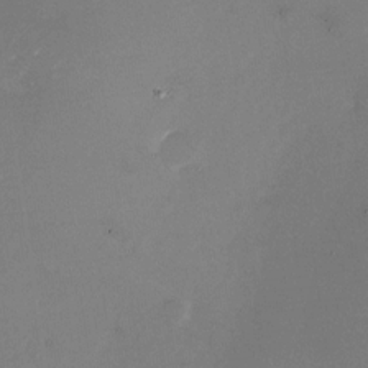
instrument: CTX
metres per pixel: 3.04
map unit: Nhu
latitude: -27.6343
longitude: -73.2159
